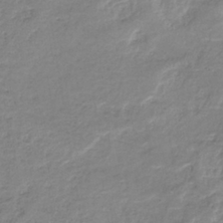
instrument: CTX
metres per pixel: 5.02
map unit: eHb
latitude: -36.7085
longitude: 74.6330
